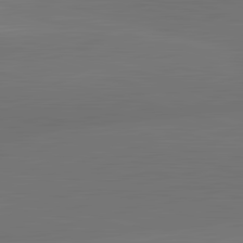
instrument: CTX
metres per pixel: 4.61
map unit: lApd
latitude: 83.6127
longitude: -133.0081
